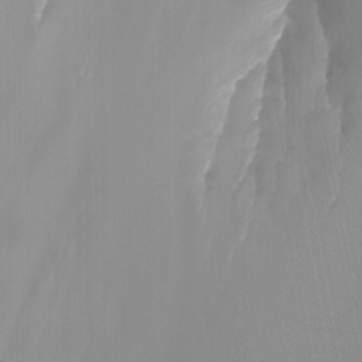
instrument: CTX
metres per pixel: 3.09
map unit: Nhu
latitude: -13.4266
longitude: -65.6127
